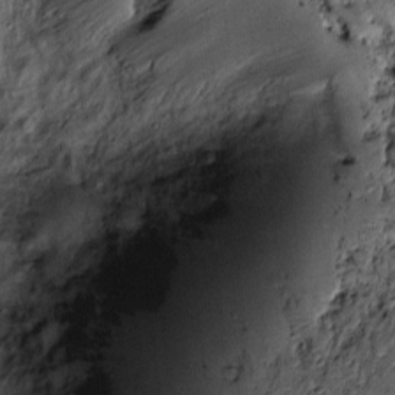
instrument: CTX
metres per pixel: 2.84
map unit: Htu
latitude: -7.8233
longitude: 157.2187
